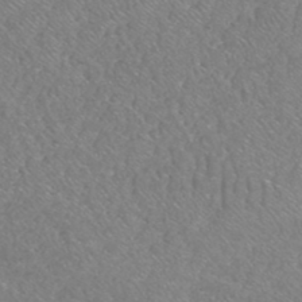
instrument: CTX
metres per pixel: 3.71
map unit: HNhu
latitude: -48.3118
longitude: 29.7478
